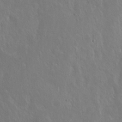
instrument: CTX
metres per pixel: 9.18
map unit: Hto
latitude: -7.8611
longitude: -46.3845
